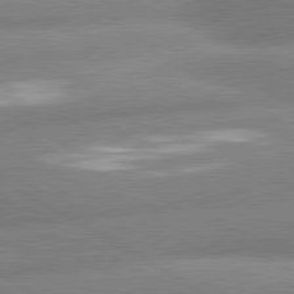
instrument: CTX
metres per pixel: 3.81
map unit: lApd
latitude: 80.6301
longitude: -162.7247
